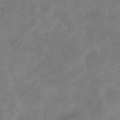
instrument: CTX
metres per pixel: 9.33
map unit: eHh
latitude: -5.5588
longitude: -77.7827
